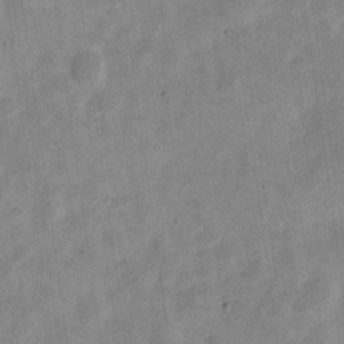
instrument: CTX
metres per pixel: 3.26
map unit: Nve
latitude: -24.0283
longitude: 106.5952
